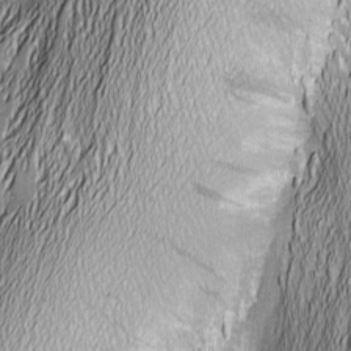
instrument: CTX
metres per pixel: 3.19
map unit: Nhu
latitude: -5.7288
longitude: -150.5168
